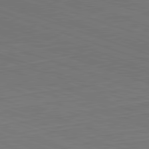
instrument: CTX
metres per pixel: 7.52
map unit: Hpe
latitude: -82.5763
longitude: 14.1228
